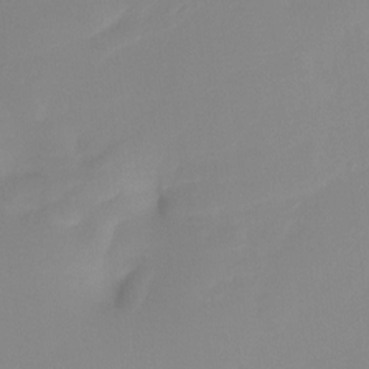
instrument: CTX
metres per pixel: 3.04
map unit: Htu
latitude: -13.5399
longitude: -49.5749
